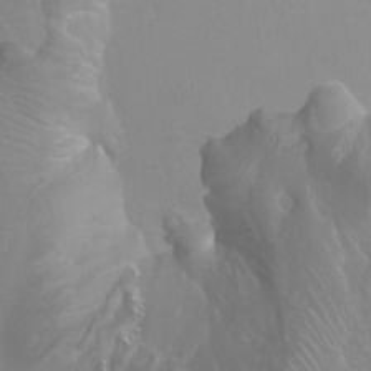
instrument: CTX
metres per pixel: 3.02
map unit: Ht
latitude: -0.7841
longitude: -17.7261
